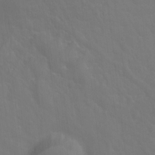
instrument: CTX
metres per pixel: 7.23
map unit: Hto
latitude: -2.5573
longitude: -35.1025
